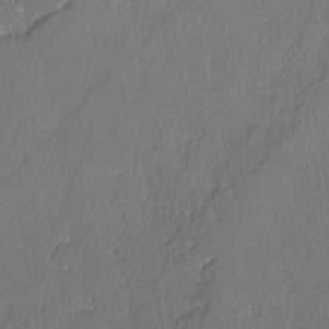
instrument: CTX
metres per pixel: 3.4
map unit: lAvf
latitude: -4.7463
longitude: -108.3089
